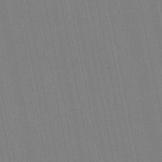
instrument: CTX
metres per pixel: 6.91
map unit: lHb
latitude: -47.5588
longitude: 78.2172
